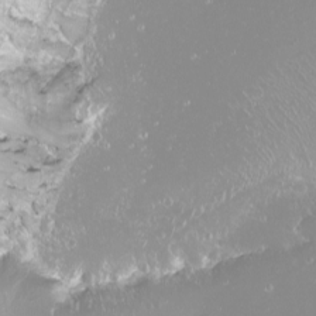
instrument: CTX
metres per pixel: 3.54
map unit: Nhu
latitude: -8.2739
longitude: -71.0647
